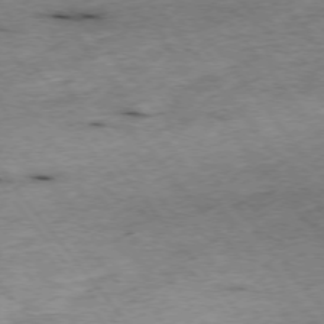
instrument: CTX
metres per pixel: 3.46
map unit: Hpe
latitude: -75.5588
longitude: -17.2915
